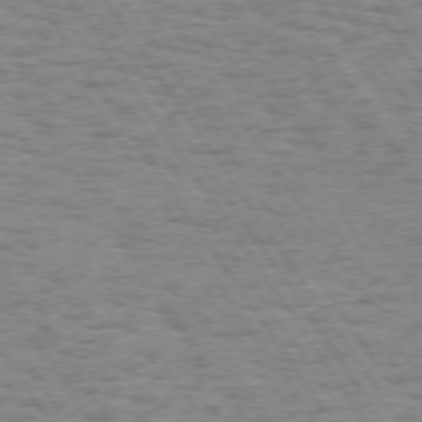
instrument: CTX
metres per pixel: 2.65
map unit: Hpe
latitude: 73.5372
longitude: -138.9514
